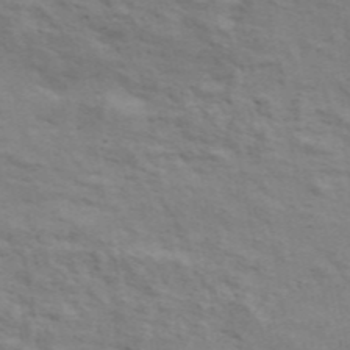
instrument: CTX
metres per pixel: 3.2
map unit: ANa
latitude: 46.8947
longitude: 25.8989
